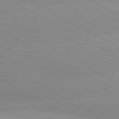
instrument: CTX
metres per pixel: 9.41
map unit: lApd
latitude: 80.2145
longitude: -147.8584
